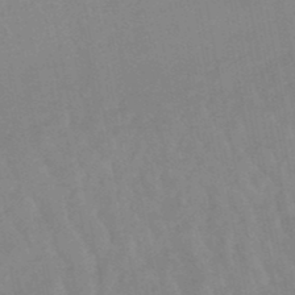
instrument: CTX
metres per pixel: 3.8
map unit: lHb
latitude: -48.6330
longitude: 75.5777
